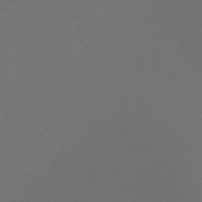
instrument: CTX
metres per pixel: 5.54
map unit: HNb
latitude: -48.3873
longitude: -49.5938
